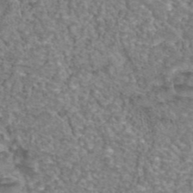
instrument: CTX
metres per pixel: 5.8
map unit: eAb
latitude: 44.1389
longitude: 105.2187
